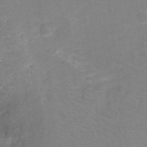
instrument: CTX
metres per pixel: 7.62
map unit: Hto
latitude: -11.4454
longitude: -40.1010
